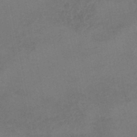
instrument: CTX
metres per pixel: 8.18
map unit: HNhu
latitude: -48.3873
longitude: 97.6344
